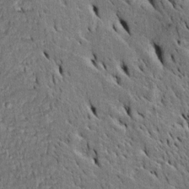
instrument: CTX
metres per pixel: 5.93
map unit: Htu
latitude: -3.5777
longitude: 151.5399
